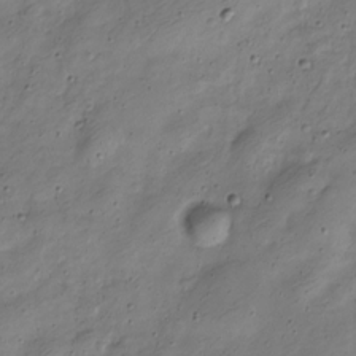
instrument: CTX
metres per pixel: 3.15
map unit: Nve
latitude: -23.7100
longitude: 106.7841
